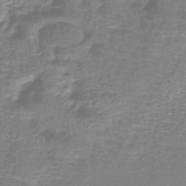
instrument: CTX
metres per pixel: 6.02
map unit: lHb
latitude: -41.1998
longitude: 59.2186
